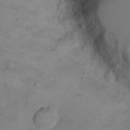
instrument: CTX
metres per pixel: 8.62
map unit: eHh
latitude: 12.8380
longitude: -63.0459
